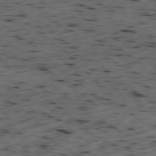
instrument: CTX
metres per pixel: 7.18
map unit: Ap
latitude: -78.7463
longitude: -90.1200
